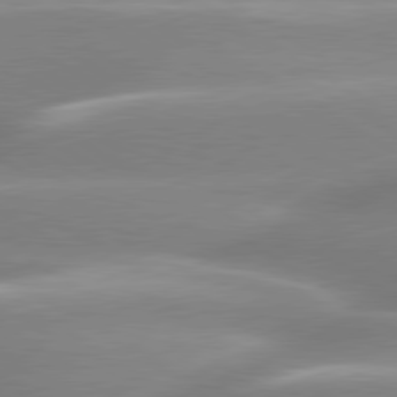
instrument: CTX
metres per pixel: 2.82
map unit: lApd
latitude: 80.1578
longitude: -137.1403
